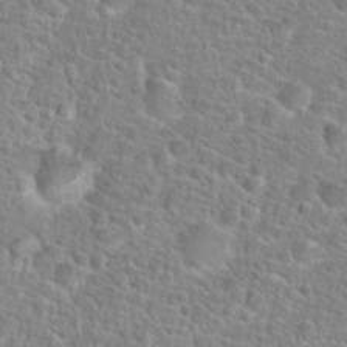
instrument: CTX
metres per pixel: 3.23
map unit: Hto
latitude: 24.6301
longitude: -48.8569
